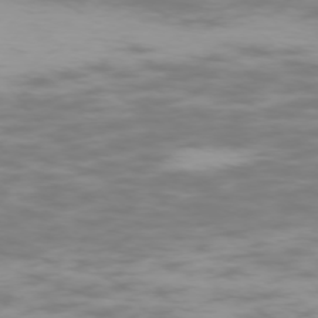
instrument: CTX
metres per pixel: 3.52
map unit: Ap
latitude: -74.8786
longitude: -77.0458
